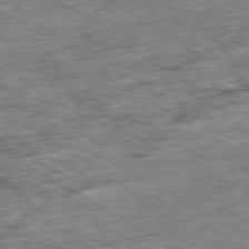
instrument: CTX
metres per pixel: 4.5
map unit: Ap
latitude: -80.3307
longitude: -84.1011
